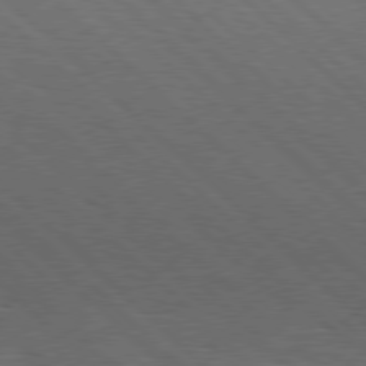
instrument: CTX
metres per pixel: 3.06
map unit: Hpe
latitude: 77.6127
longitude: -127.4238
